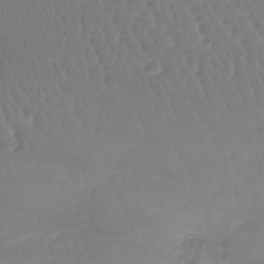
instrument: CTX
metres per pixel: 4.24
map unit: lHb
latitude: -41.0108
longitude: 68.7274
